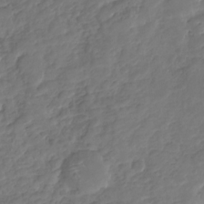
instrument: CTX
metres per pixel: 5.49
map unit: Nhu
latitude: -23.2943
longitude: -56.5167
